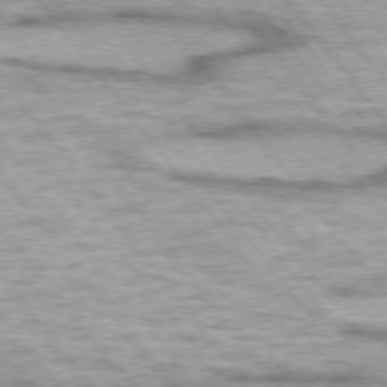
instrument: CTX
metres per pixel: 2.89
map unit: lApd
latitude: 74.8947
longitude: -48.8947
